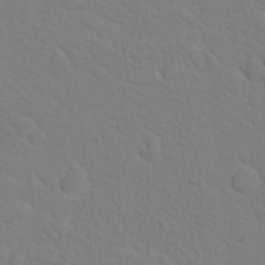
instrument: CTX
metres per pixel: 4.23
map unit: Nhu
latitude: 17.4426
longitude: -33.6316
